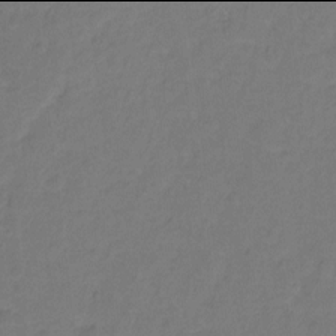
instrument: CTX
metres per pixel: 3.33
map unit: Hto
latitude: -2.0094
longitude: -34.4979
